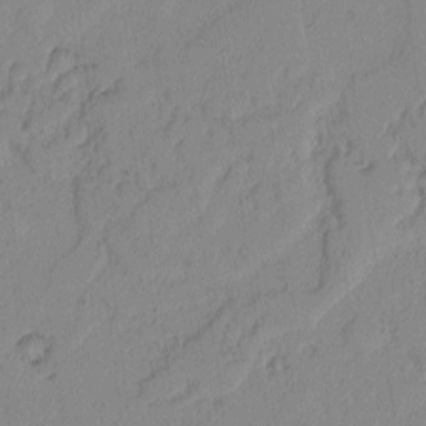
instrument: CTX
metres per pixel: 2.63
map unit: lAvf
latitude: -2.1038
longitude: -105.3860
